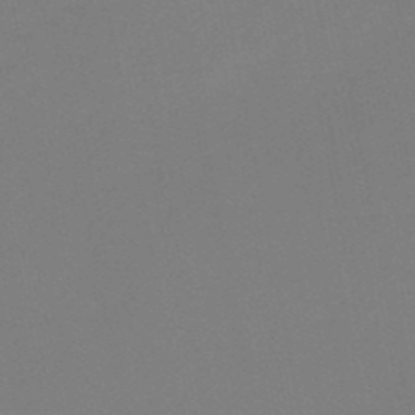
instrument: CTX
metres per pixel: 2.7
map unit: HNb
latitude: -50.3306
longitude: -45.7260
